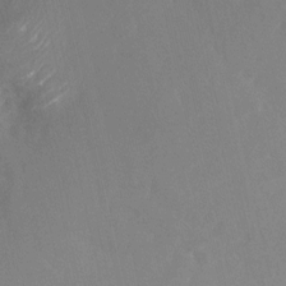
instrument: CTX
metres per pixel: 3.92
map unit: Nhu
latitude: -23.1998
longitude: -72.7625
